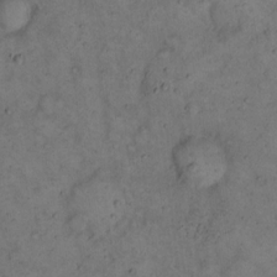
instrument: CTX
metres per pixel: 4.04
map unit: eHh
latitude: 15.0459
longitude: -62.1389
